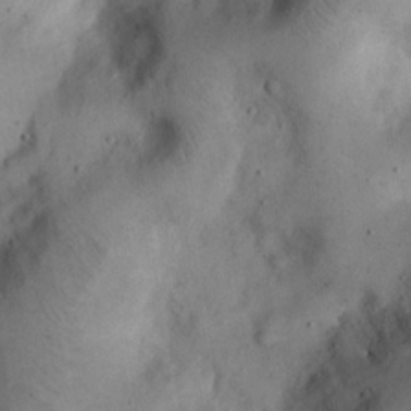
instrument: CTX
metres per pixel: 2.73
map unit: eHh
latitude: 20.4412
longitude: -61.3292
